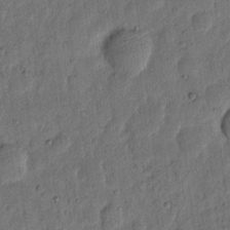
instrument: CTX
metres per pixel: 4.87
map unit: eHh
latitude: 5.5749
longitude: -71.1781
